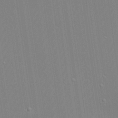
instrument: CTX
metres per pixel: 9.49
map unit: lHvf
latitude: 20.1389
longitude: 142.3684
